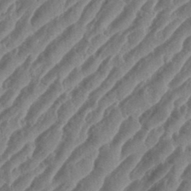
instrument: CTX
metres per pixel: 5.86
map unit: eHh
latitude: 36.1767
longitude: -135.1781
